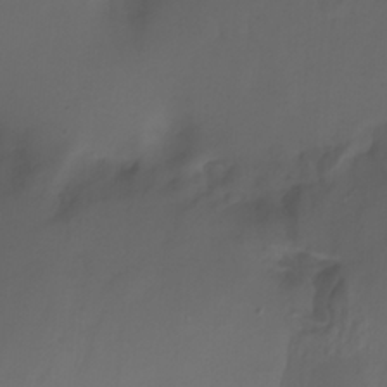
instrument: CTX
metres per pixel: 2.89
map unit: Nhu
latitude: -7.8611
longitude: -77.1592
